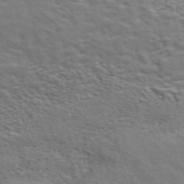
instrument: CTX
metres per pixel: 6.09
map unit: ANa
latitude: 48.6113
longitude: -74.7246
